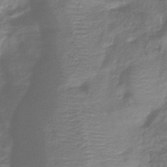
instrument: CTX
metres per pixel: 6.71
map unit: eHb
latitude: -40.4062
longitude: 78.3495
